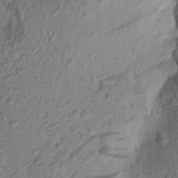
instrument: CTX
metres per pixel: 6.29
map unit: Aa
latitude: 22.4412
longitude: -147.8206
